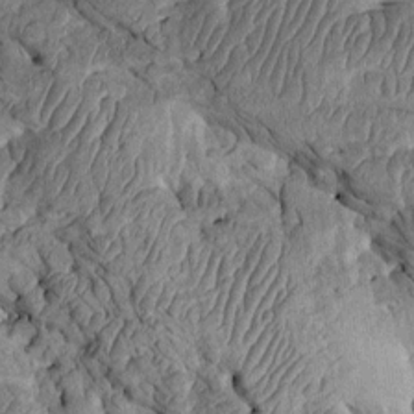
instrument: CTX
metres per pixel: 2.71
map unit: Htu
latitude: -2.4062
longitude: 150.4440
